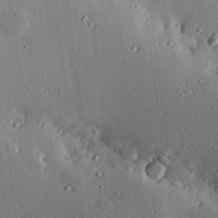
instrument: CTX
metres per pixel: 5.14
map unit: eHh
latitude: 23.4237
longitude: -90.6868
